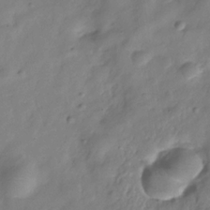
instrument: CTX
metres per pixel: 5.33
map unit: Hve
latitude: -31.6533
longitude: 92.8219
